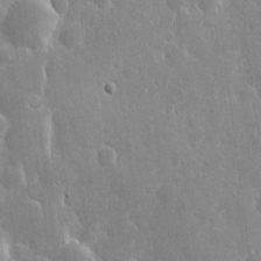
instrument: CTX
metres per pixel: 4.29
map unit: eHh
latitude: 6.4034
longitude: -70.0255
